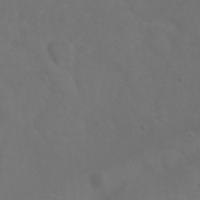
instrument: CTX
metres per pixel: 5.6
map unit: Ht
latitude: -0.8219
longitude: -32.6490
